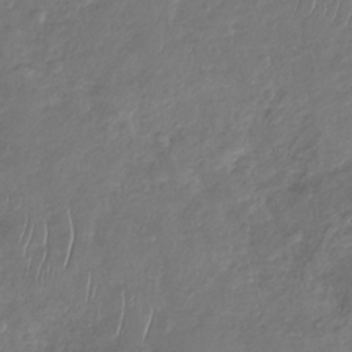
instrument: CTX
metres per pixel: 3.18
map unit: Nhu
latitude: -29.9556
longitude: -61.2159
